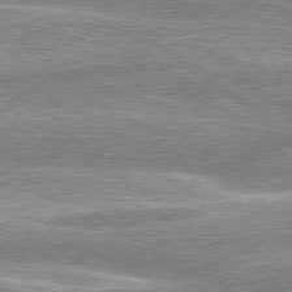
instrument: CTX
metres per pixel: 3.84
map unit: lApd
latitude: 79.0648
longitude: -158.1578
